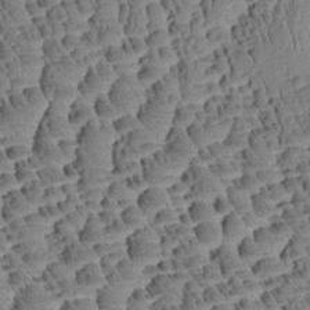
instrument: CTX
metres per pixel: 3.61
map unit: Aa
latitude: 8.3090
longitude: -133.3482
